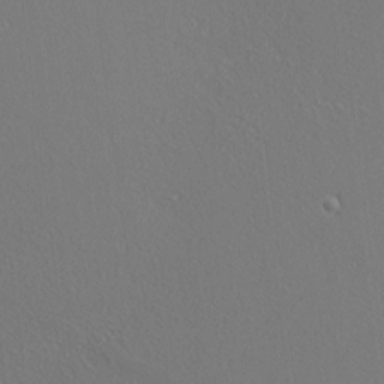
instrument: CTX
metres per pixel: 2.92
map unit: Nhu
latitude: 0.2711
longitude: -78.2334
